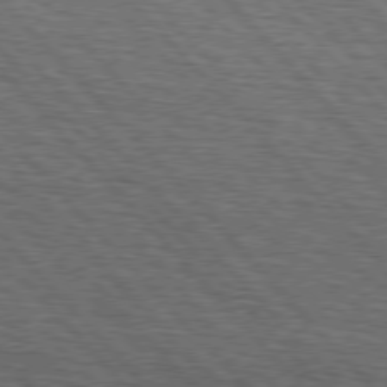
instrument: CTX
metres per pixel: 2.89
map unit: Hpe
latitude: 76.7057
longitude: -167.9717
